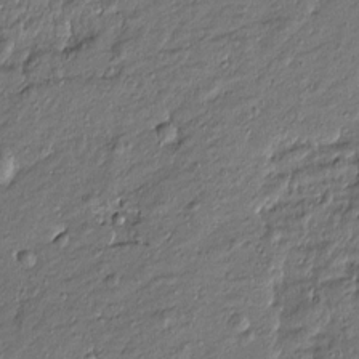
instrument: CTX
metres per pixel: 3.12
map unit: Htu
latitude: -7.3509
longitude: 177.1809
